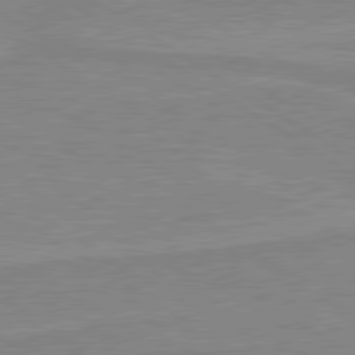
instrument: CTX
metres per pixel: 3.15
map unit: lApd
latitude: 80.1200
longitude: 169.9367
